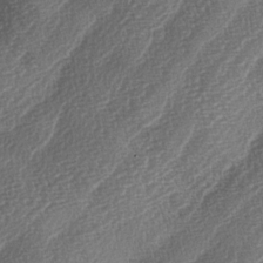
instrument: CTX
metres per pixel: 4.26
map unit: lAa
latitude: -3.7099
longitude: -129.0836
